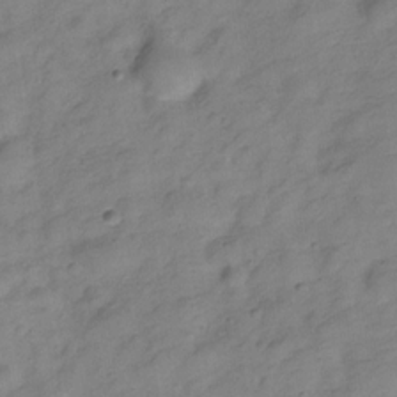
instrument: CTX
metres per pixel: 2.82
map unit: Hve
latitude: -28.2173
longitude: 92.1795
